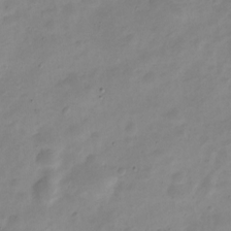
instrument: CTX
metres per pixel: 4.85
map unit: Nve
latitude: -23.4077
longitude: 105.7288
